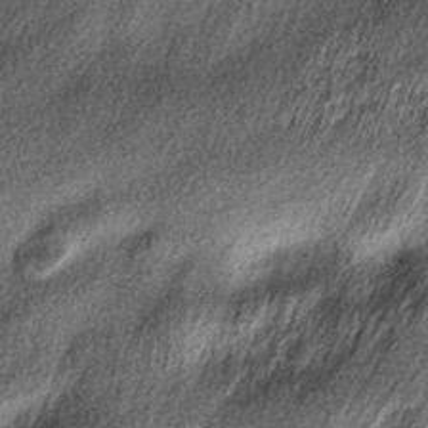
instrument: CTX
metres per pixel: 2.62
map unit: lHb
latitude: -36.5384
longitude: 67.9556
